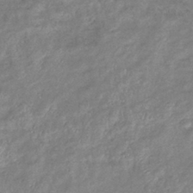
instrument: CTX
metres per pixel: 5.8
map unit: eHb
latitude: -38.4629
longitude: 78.1416
